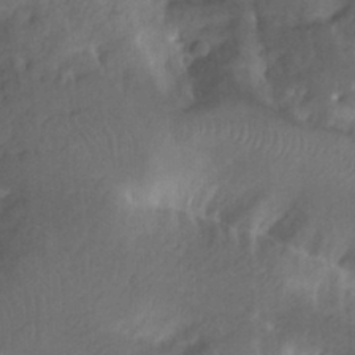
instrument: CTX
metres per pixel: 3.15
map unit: Htu
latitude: -12.3306
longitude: -74.1767
